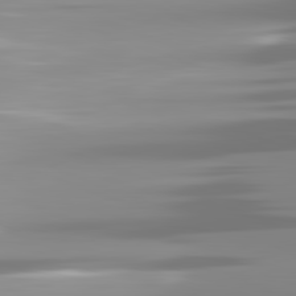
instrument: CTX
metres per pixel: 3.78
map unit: lApd
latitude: 81.8772
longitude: -139.9717
